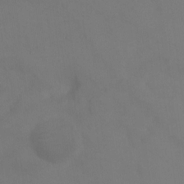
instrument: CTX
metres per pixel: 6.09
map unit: Ht
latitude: 0.5357
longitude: -34.3089
